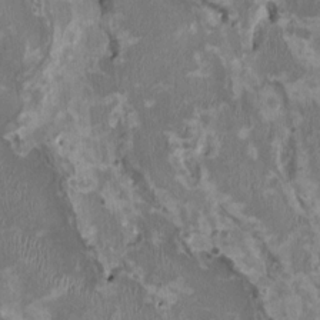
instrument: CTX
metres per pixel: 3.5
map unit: HNhu
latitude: 2.4979
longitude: -3.9150
